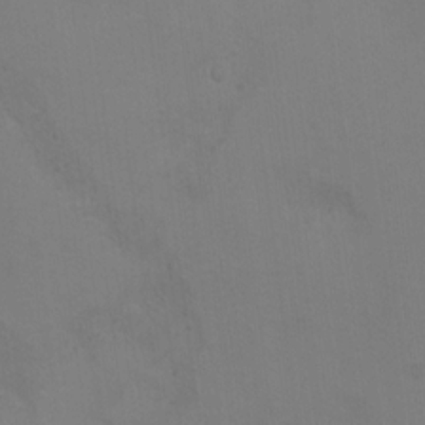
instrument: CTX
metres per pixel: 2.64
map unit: Ht
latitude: 10.4412
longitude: -32.6868
